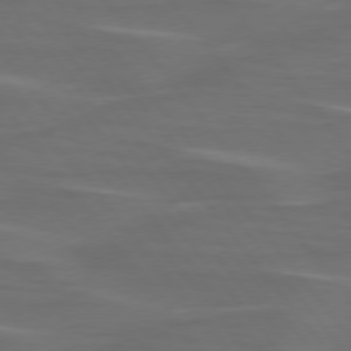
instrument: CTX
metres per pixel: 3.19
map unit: lApd
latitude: 75.6505
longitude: -79.8961
